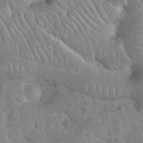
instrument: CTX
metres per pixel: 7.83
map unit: eHh
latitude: 35.8016
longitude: -64.7813
